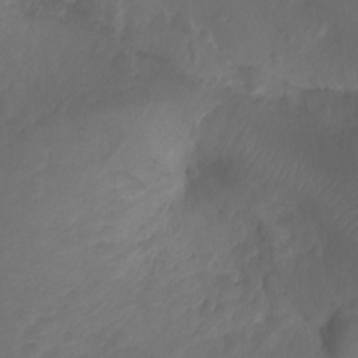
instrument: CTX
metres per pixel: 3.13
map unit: Ht
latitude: -10.6708
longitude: -35.4426
